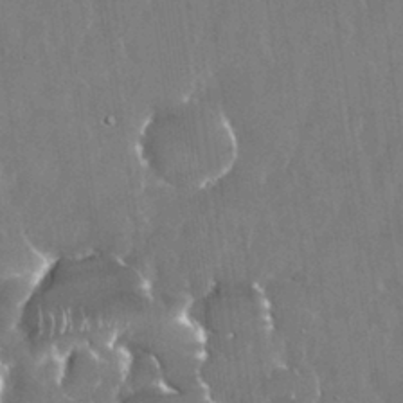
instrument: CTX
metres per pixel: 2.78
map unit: Nhu
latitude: 29.2348
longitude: -62.3468
